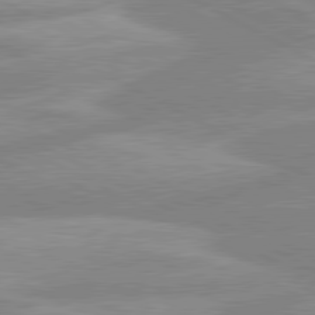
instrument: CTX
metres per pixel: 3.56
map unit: lApd
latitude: 80.5735
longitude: -169.3671
